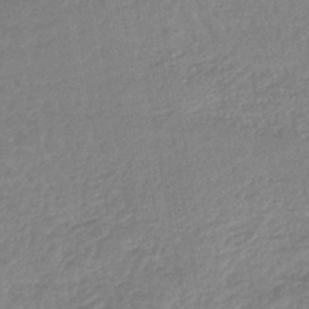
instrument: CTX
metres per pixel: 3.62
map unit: lHb
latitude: -44.2551
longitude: 79.8989
